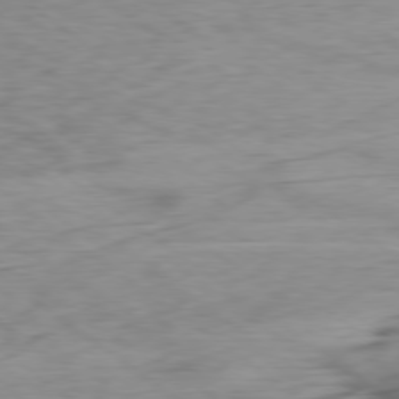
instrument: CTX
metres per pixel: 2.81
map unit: Ap
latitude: -79.0486
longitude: -77.4426
